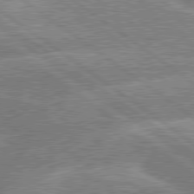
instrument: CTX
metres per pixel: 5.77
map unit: lApd
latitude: 79.5938
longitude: -156.6112
